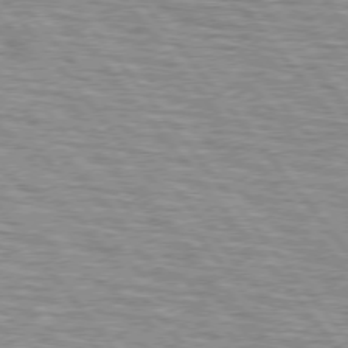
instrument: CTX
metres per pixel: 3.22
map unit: lApd
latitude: 75.3671
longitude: -76.1766
